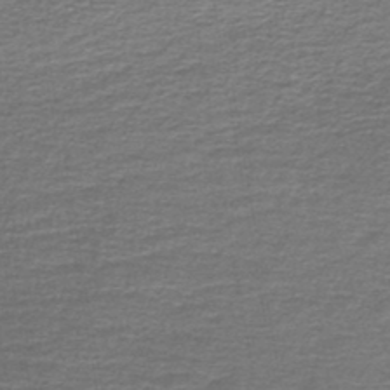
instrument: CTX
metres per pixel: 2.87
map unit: lHb
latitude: -44.7652
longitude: 57.4832
